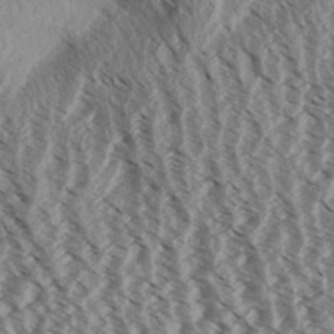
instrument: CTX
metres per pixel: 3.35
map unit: Aa
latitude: 32.4412
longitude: -137.6316
